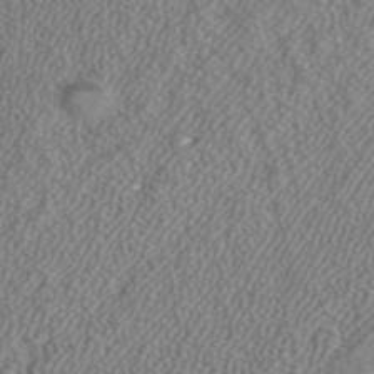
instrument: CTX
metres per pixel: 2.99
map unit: ANa
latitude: 39.4993
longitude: 24.6518
